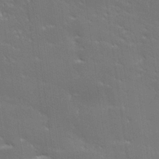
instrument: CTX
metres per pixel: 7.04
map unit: lHvf
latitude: 26.4223
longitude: 141.7289
